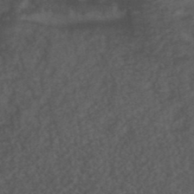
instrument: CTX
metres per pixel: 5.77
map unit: ANa
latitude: 39.6694
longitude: 29.1998
